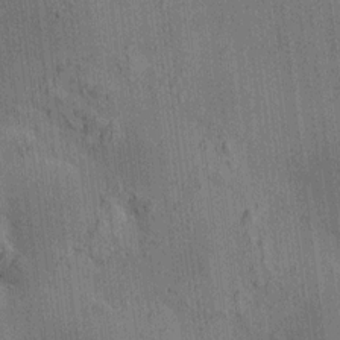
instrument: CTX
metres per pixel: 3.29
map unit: HNhu
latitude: 8.4601
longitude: 15.7100
